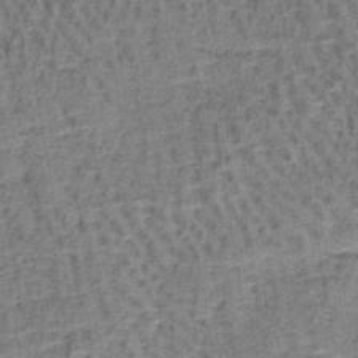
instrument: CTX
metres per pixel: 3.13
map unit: lHb
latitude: -41.1620
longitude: 57.8422
